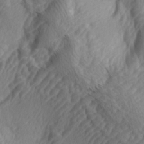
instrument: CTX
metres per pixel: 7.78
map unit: lAa
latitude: -5.1242
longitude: -123.4993
